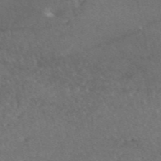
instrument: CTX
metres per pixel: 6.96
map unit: eAb
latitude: 47.1404
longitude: 112.3873
